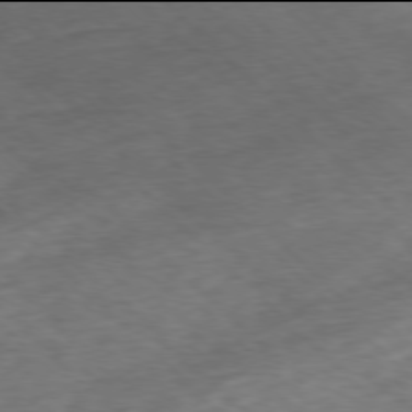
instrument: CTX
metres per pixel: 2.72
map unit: Ap
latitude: -78.0094
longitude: -61.3670
